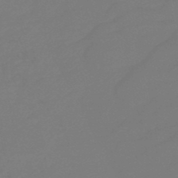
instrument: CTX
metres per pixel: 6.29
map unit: HNb
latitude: -48.5574
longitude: 59.5399
